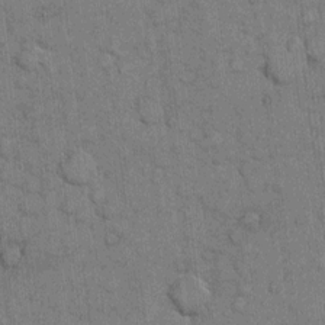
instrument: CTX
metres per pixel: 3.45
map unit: eHh
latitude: 6.5168
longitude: -64.3845
